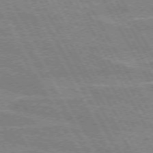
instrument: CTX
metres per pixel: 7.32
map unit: lApd
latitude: 72.4979
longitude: -55.2159
